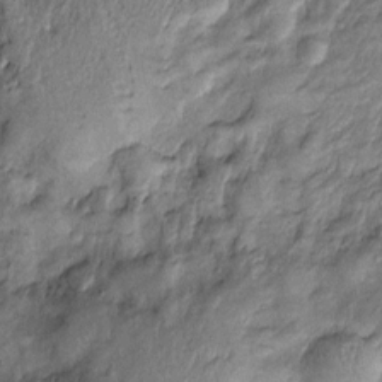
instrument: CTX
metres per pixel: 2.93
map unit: Htu
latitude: -6.5762
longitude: 159.7478
